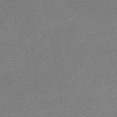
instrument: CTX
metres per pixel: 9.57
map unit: lHb
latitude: -46.3873
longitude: 58.1038
